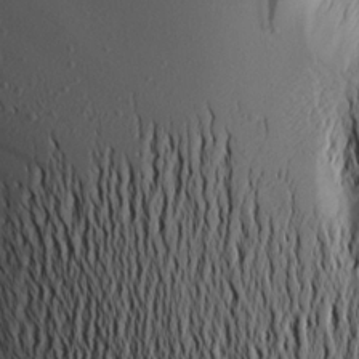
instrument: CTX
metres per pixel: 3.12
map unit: Aa
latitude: 19.7449
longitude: -146.4790
